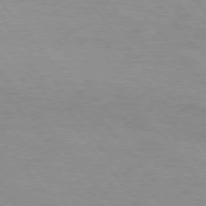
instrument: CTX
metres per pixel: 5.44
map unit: Hpe
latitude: 75.8583
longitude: -143.8583
